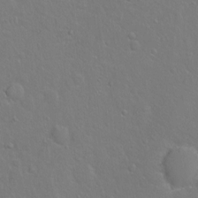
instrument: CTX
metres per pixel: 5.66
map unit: Hto
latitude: -4.4251
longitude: -35.6694
